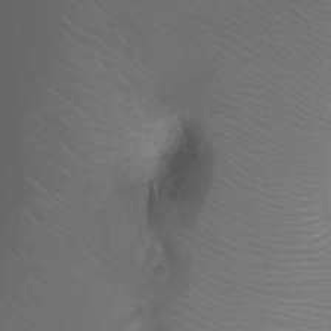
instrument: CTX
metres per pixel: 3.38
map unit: Ht
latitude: -2.5006
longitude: -18.5356
